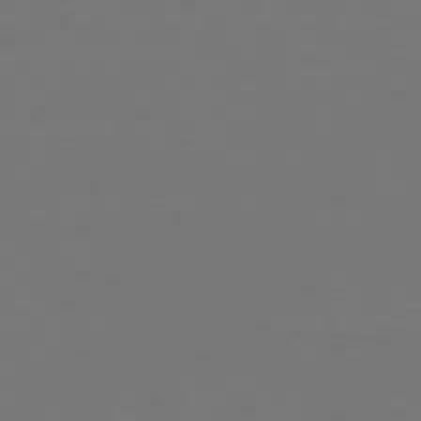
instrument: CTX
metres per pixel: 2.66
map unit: Ap
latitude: -74.6330
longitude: -76.4034
